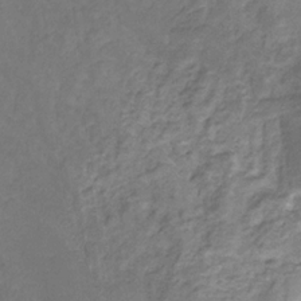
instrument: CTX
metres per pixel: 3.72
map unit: eHb
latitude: -31.1431
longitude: 68.6707
